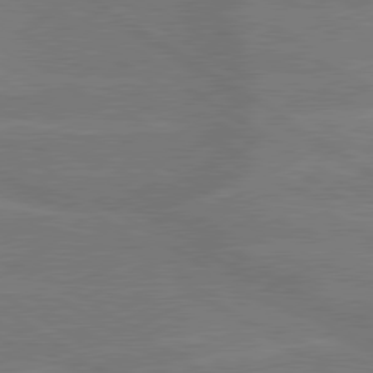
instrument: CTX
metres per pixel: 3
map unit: lApd
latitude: 79.7639
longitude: -122.8191
